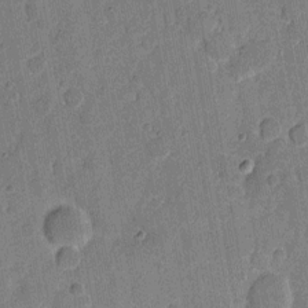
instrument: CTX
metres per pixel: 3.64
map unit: eHh
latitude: 7.4993
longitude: -66.0822
